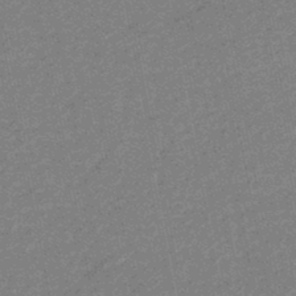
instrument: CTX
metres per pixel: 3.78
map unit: eHb
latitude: -44.8219
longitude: 89.1620
